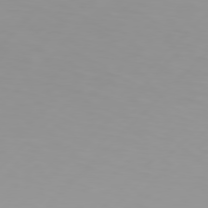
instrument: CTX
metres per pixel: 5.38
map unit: Hpe
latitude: 77.7638
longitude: -138.9892
